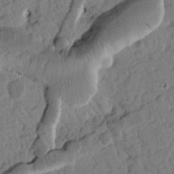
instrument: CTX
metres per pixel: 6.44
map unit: Htu
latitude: 1.4426
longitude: 177.0675
